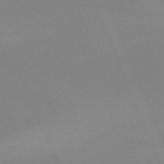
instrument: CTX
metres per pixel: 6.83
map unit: Nhu
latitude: -66.9731
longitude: 38.3306
